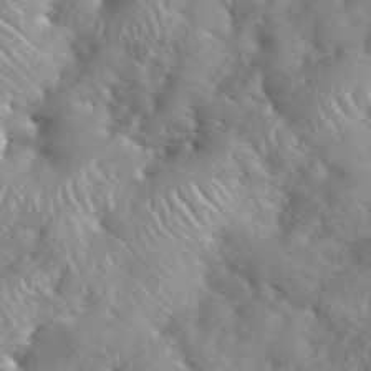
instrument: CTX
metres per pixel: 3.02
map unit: eHh
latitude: 40.1199
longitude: -56.9324
